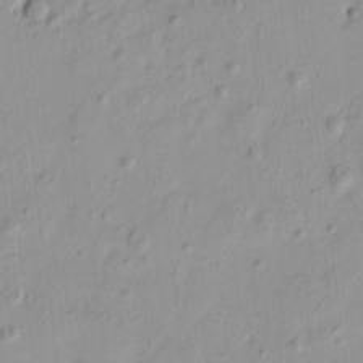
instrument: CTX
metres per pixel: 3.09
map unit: HNhu
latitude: -4.6329
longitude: 14.0661
